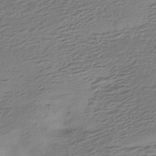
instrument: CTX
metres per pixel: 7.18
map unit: HNhu
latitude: -42.5195
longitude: 100.9541
